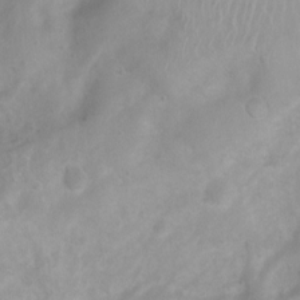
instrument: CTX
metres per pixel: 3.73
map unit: Htu
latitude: 3.9906
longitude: -21.6127
